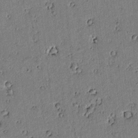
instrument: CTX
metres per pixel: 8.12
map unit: lAvf
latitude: 4.7813
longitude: 168.5762
